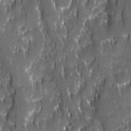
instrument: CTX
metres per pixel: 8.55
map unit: Ave
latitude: 9.7072
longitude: -104.7436
